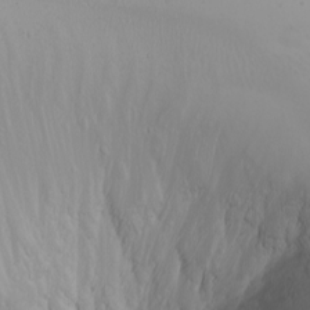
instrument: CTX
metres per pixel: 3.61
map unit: Nhu
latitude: -7.7288
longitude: -89.6316
